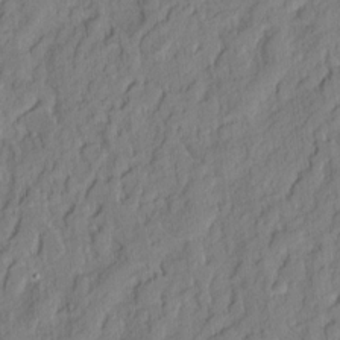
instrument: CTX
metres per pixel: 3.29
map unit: eHh
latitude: 6.7057
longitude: -76.0822
